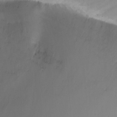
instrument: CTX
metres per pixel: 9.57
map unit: Nhu
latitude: -12.2551
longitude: -49.7828
